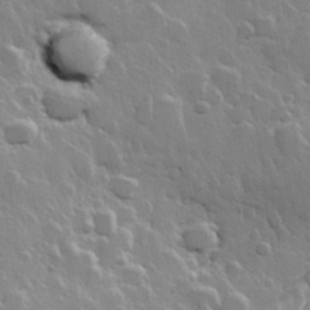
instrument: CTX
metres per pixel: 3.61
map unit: Hve
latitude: 23.2726
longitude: 149.0865
